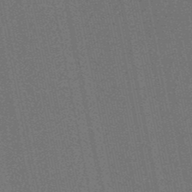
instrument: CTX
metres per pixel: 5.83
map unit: eHb
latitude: -50.5196
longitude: 79.2187
